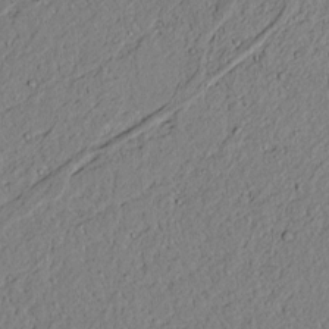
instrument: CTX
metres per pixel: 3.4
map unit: lAvf
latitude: 5.6694
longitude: 167.8611
